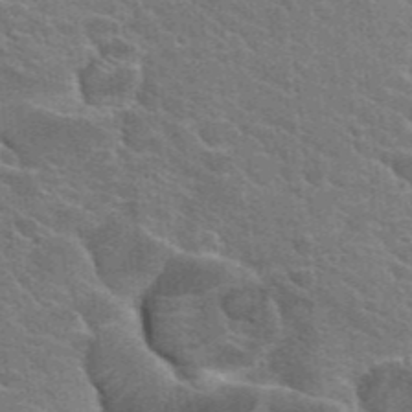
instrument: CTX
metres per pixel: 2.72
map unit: Hto
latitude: 25.0836
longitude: -36.7813
